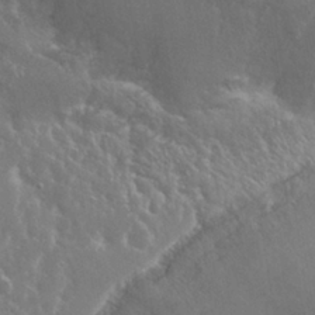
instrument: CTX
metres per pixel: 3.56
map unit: Nhu
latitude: 24.9891
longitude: -59.4804
